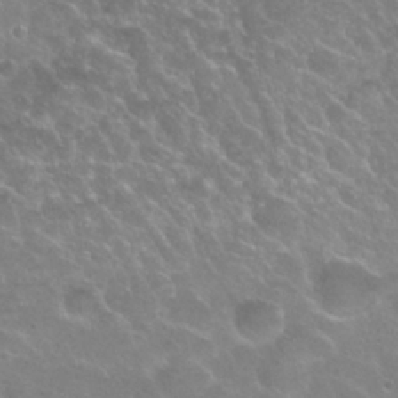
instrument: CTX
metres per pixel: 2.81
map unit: Nhu
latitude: 25.4804
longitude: -51.4048
